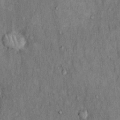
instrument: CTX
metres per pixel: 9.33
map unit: Hto
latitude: 15.2915
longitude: -61.1403
